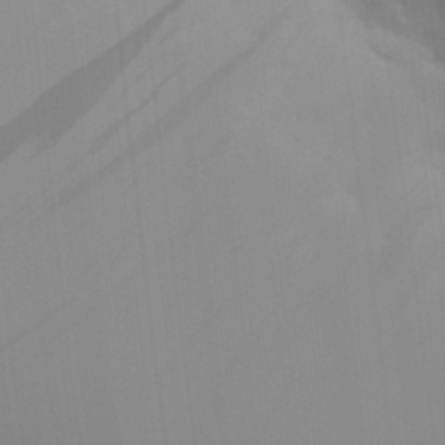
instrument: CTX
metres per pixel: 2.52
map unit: Aa
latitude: 28.9325
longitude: -131.9151
